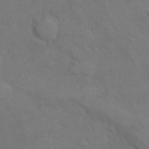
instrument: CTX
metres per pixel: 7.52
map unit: Hto
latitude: 6.1011
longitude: -35.7071
